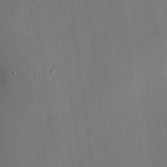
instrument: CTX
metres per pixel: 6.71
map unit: lHvf
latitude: 20.2901
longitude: 144.3117
